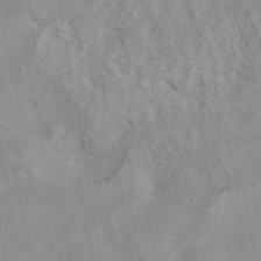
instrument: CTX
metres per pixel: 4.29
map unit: eAb
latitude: 40.7246
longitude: 106.2740
